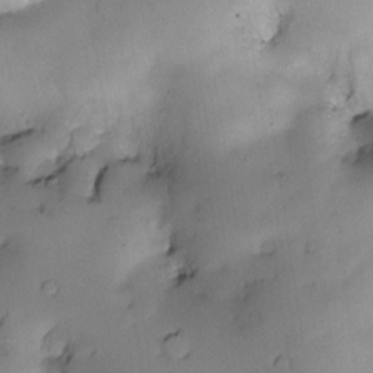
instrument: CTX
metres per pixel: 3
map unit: Nve
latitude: -22.6141
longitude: -138.3656
